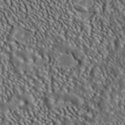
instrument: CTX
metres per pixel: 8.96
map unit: ANa
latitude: 40.0255
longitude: 30.0094
